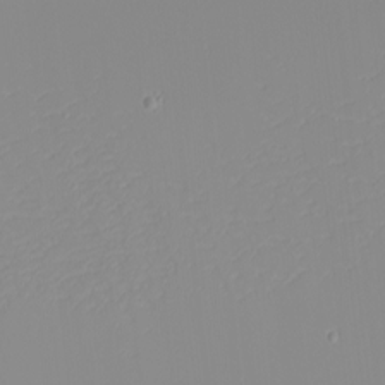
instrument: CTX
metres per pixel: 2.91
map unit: eHh
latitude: -4.0850
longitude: -83.0458
